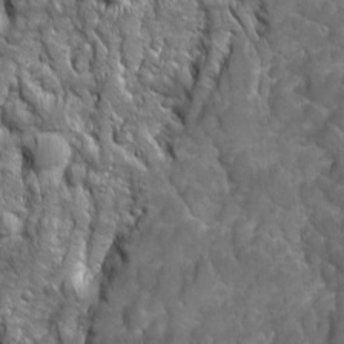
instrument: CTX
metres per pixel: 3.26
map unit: Ave
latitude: 16.2900
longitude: -133.3482
